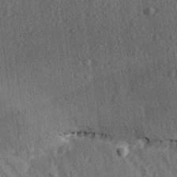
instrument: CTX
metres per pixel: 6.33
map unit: Ave
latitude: 15.1593
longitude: -105.3482
